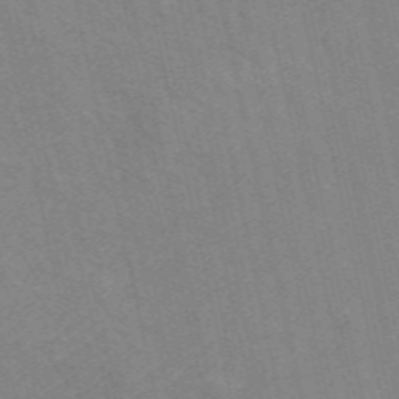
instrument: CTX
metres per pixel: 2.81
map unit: ANa
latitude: 49.6505
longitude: -72.4979
